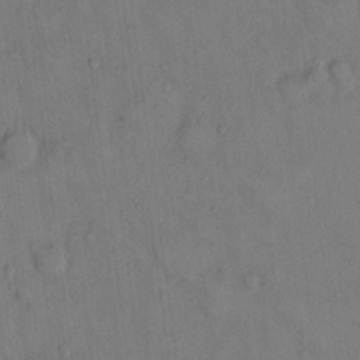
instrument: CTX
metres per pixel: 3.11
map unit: Hto
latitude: 14.1956
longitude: -60.0633
